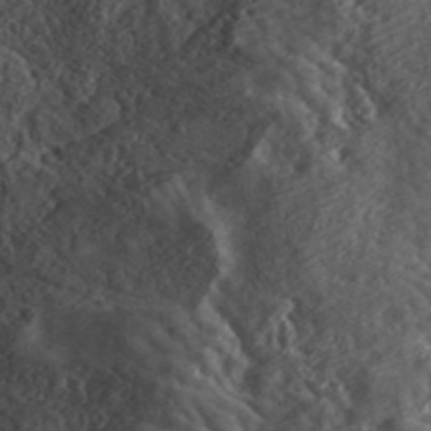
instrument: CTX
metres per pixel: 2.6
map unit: ANa
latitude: 41.7638
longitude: 30.3495
